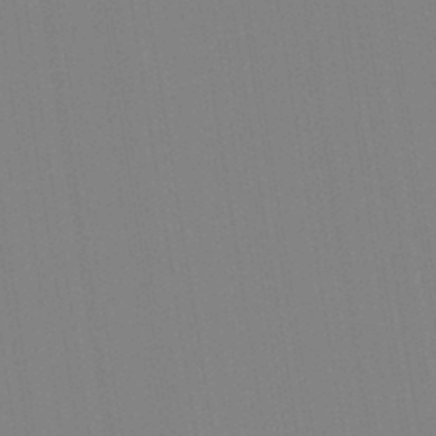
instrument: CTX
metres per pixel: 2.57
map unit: Aa
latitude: 33.1403
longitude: -142.9325
